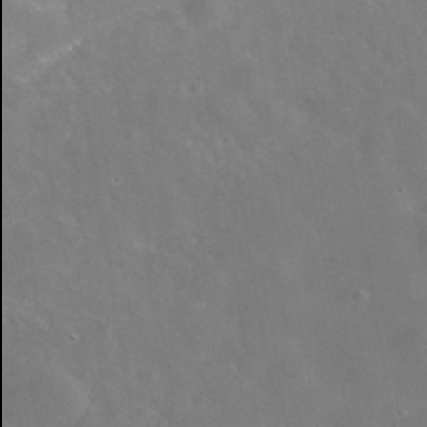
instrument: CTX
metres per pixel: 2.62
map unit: Nhe
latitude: -38.9731
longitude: -117.9906
